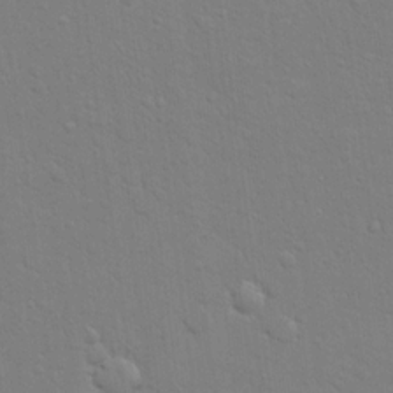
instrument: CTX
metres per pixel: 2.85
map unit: eHh
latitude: 16.9136
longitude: -66.5923
